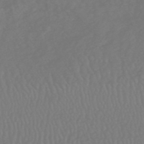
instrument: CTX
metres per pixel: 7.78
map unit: HNhu
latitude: -49.1054
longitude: 101.3698
